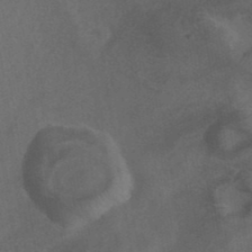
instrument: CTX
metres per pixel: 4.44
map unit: ANa
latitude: 39.3859
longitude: 29.4643
